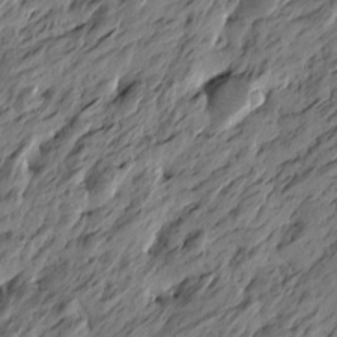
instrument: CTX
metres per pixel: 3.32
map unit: Htu
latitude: -5.7666
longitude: -178.8002
